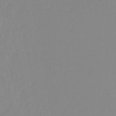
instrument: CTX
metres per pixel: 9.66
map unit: HNb
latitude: -44.8786
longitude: 54.9542
